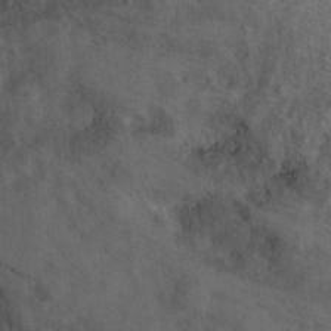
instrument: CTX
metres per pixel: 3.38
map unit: Hto
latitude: 6.6679
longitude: -36.8947
